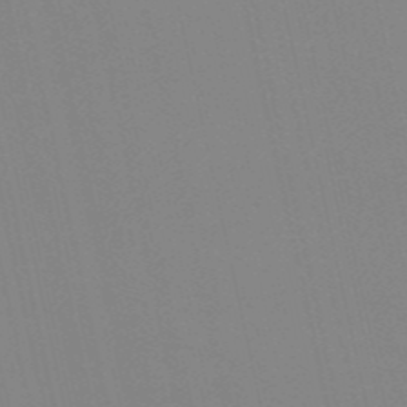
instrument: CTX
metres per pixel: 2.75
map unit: HNb
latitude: -53.1431
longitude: -36.8002
